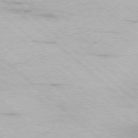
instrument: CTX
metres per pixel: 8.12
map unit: Ap
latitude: -77.4076
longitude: -92.9891
